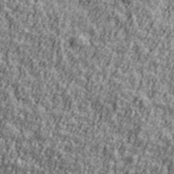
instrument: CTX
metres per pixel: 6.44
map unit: Ave
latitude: 42.2145
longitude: -111.8772
